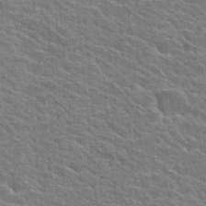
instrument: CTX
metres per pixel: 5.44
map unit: Hto
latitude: 24.3278
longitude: -36.7246
